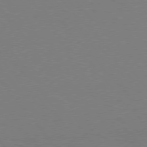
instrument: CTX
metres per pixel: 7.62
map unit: Hpe
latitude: 75.5371
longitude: -144.2522
